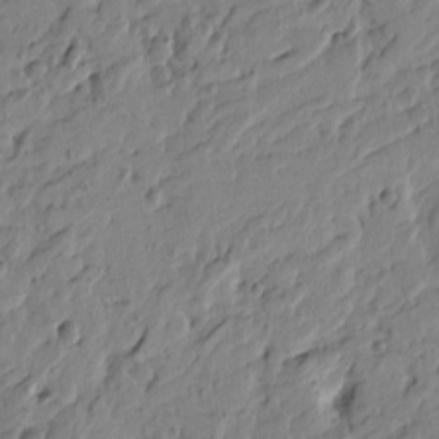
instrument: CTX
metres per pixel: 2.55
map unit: Htu
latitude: -4.9919
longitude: 179.1809
